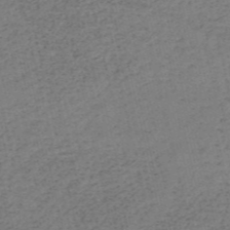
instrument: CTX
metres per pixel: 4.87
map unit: eHh
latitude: -54.3306
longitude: -89.5372
